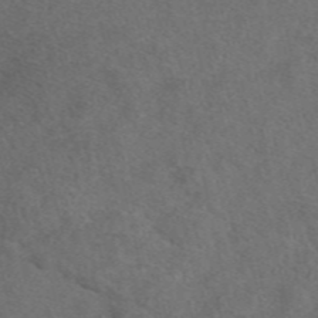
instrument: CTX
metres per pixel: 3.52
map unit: eAb
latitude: 48.1767
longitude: 107.3699
